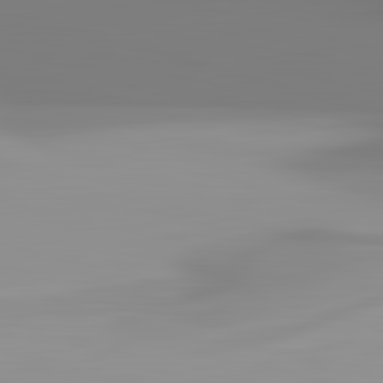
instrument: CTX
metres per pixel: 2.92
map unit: lApd
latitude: 83.3103
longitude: -134.9136
